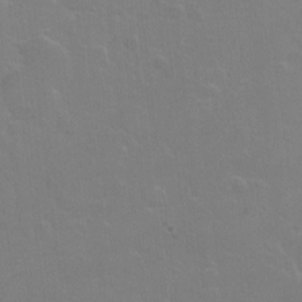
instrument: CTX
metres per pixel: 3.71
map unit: Hto
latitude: -7.3131
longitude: -46.8191
